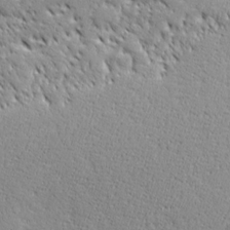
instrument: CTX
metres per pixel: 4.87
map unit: Ave
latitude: 20.7247
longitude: -137.0648
